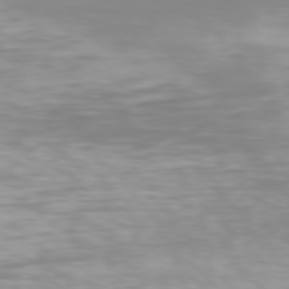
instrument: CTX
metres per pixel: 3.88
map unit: Hpe
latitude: 76.6301
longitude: -134.2522
